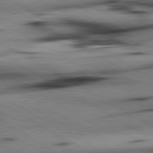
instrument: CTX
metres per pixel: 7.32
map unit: lApd
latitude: 80.1956
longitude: 162.5007
